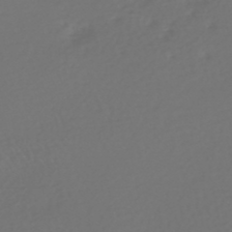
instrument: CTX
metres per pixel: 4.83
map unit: HNhu
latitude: -47.7288
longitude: 97.5210
